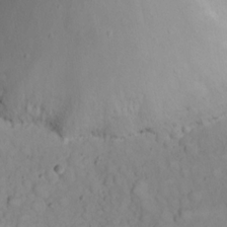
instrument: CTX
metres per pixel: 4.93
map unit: Nhu
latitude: 22.8002
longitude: -66.1011
